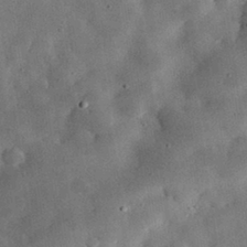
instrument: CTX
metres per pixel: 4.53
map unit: lHvf
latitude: 32.1578
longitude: -84.0822
